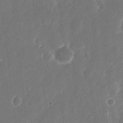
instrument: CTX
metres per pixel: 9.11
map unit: eHh
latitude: 11.8583
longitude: -72.4412
